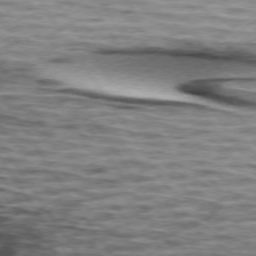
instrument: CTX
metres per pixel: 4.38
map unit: lApd
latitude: 74.3845
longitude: -52.6869
